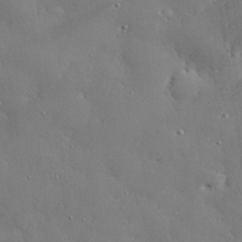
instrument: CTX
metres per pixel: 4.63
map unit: eHh
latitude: 29.7827
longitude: -82.3467
